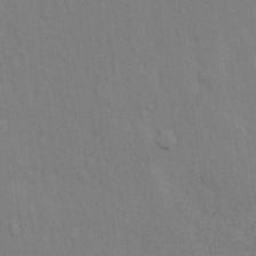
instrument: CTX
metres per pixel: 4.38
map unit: Hto
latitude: 13.0270
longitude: -61.1970
